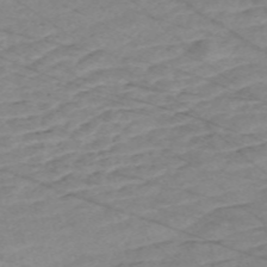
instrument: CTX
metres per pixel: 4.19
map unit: Nve
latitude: -59.1053
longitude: 61.2943
